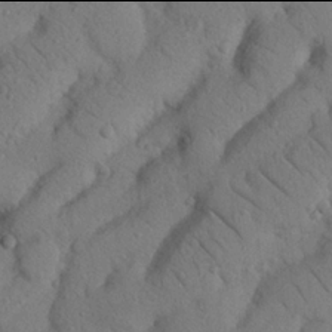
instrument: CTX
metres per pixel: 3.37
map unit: Nhu
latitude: 21.9906
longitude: -75.0081
